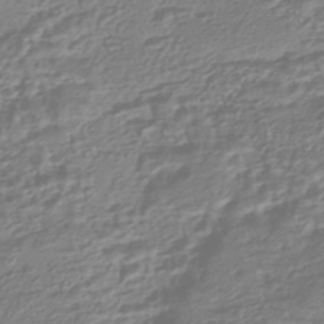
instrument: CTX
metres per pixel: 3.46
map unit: HNhu
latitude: -44.6519
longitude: 99.9556
